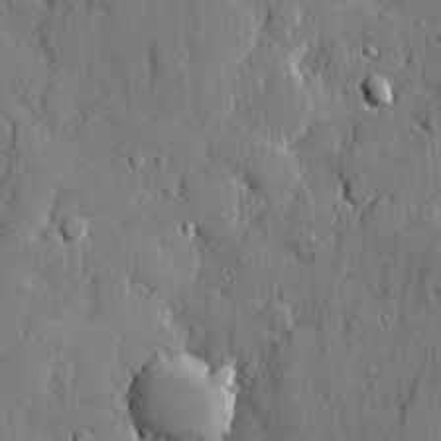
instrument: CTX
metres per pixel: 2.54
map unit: lHvf
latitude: 21.2915
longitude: 145.4643
